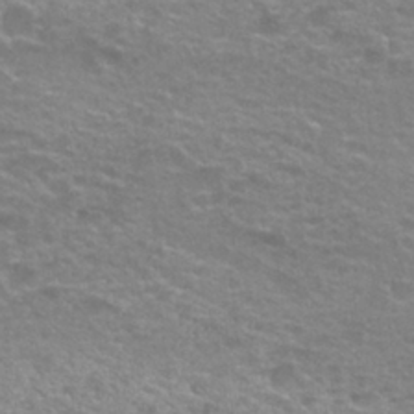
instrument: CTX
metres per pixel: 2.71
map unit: Nhu
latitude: 27.3293
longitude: -53.0837
